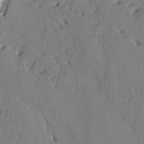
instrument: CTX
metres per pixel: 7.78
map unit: lAvf
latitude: -2.1794
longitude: -106.1956
